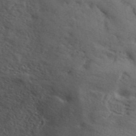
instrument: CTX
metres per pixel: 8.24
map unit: ANa
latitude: 42.6680
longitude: 55.6344
